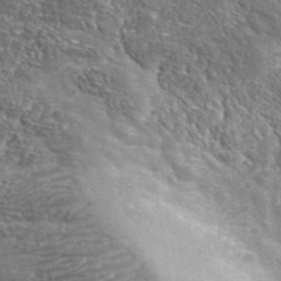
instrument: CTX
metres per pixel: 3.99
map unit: lHvf
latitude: 38.8569
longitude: -87.4993
